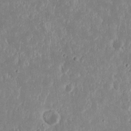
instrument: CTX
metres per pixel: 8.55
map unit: Nhu
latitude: 18.7813
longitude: -72.7058
